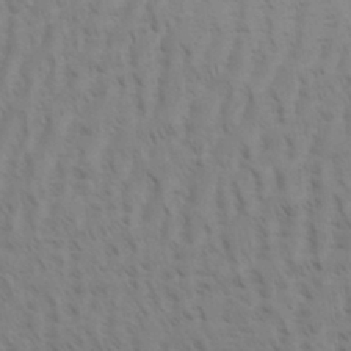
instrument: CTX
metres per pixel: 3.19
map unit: Aa
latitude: 30.3090
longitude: -139.7450
